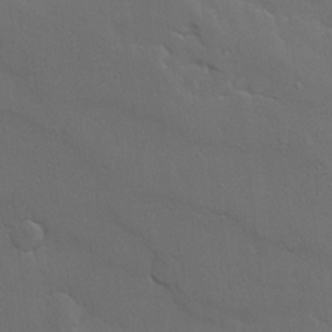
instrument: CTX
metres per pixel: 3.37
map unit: Ave
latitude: 15.9339
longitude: -139.2726
